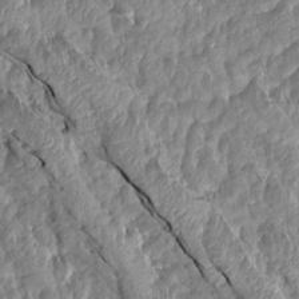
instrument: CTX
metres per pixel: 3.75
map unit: Aa
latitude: 15.4049
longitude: -144.8758
